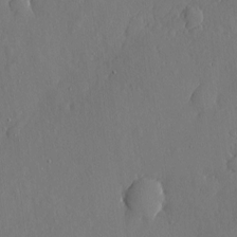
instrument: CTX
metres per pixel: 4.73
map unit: eHh
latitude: 4.9136
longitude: -75.0836
